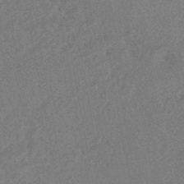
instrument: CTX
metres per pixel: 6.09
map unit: HNhu
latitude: -45.7289
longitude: 99.5210
